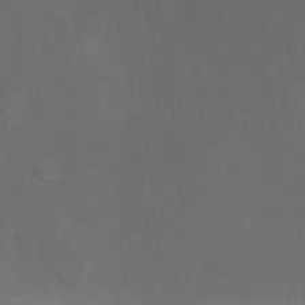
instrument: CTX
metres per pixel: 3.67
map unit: Ave
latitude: 1.6316
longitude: -112.7057
